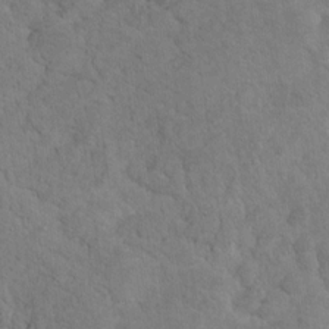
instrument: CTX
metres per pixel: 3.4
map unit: Nhu
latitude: 10.5168
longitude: -25.2537
